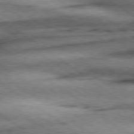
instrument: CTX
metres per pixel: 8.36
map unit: Hpe
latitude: 78.5168
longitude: -155.9339
